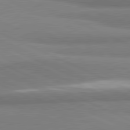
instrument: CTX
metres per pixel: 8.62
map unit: lApd
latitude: 81.6883
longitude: 162.3117
